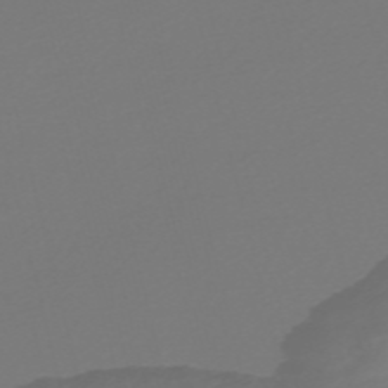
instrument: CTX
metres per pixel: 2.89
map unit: Nve
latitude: -58.1605
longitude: 66.2550
